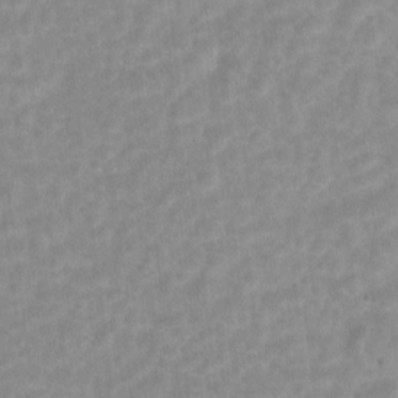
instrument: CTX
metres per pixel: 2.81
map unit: Hto
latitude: 5.6883
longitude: -32.8191
